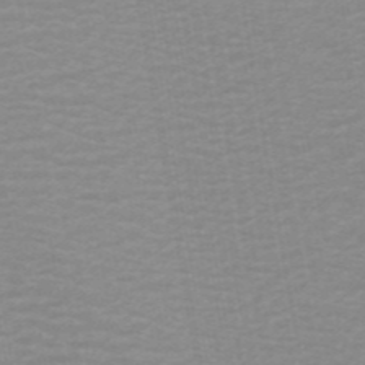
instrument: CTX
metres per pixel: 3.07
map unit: ANa
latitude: 44.5546
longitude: 27.7477
